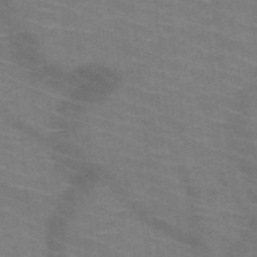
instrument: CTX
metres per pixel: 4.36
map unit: HNb
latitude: -47.6155
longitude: -45.6127
